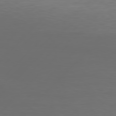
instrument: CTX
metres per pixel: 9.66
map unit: Hpe
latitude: 77.7449
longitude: -123.4615
